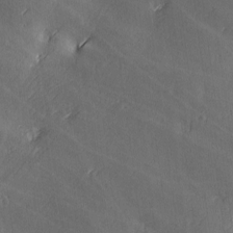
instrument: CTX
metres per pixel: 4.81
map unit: Ave
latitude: -5.9178
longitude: -120.5357
